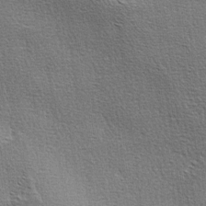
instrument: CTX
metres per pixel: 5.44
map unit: lAa
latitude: -3.9178
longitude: -121.8962
